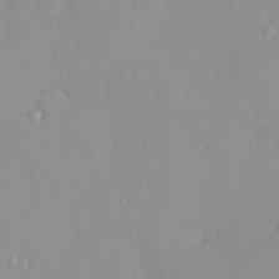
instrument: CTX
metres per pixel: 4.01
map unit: HNhu
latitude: 2.3278
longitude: 7.4454
